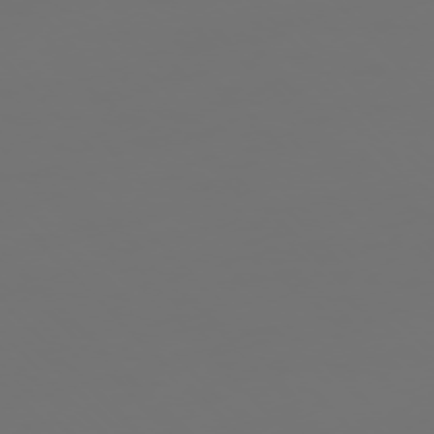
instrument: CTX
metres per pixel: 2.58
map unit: Ap
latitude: -76.5952
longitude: -62.5735
